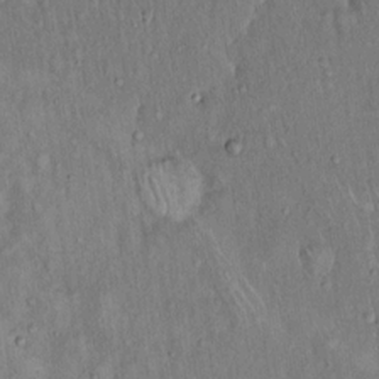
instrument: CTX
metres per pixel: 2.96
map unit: Hto
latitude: 15.7261
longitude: -59.4426
